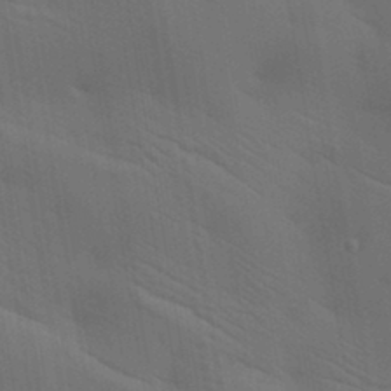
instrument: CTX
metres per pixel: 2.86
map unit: lAa
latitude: 19.8394
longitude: -139.1025
